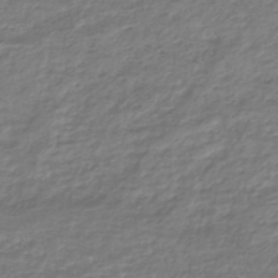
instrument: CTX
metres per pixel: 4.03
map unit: HNhu
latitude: -45.5777
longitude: 96.4440
